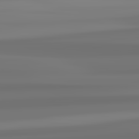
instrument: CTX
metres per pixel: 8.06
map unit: lApd
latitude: 82.8380
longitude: 170.9731
